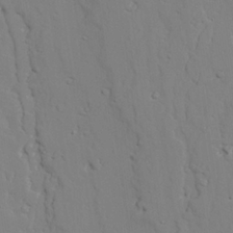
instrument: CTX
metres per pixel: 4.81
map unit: lAvf
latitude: 25.3859
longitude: -109.7449
